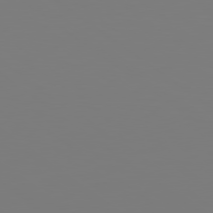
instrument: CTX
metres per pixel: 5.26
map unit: lApd
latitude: 79.2159
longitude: -175.1781
